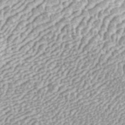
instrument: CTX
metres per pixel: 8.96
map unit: ANa
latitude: 43.8394
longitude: 37.3887
